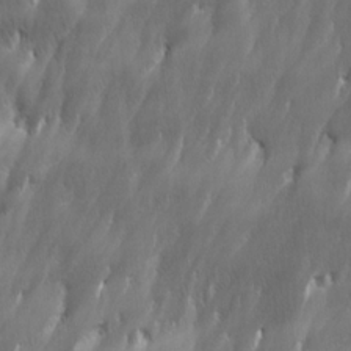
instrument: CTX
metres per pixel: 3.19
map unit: Ave
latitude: 15.3671
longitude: -135.5371
